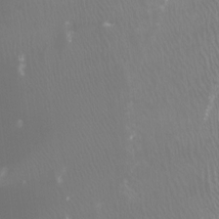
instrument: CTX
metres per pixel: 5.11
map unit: Htu
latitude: -7.1053
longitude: -49.5182
